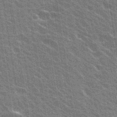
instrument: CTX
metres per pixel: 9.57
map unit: Hto
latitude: 31.0459
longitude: -43.1781
